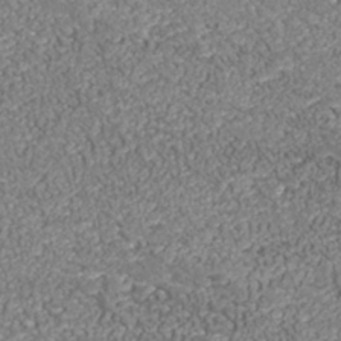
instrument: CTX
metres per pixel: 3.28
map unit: Nhu
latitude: -39.1431
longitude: -84.6113
